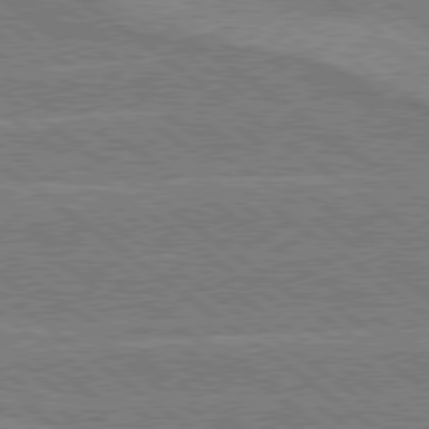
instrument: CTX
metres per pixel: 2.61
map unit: Hpe
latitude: 79.0081
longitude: -161.0836
